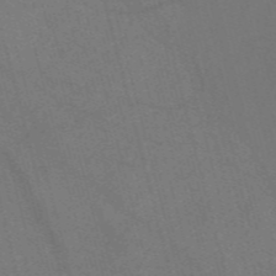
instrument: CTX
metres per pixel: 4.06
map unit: Nve
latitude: -57.6911
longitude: 51.7478
